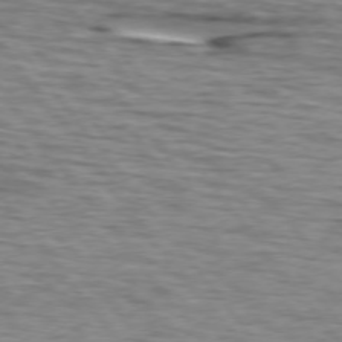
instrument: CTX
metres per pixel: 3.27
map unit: lApd
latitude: 74.9514
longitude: -72.4790
